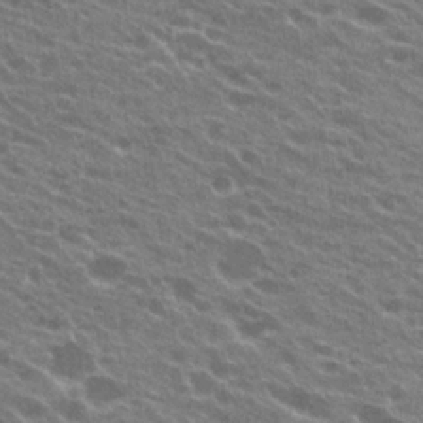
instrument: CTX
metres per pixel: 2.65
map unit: Hto
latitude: 23.4993
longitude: -38.1389
